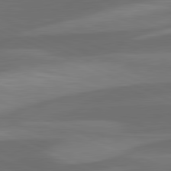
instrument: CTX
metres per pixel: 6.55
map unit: lApd
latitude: 81.7072
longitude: 125.1809
